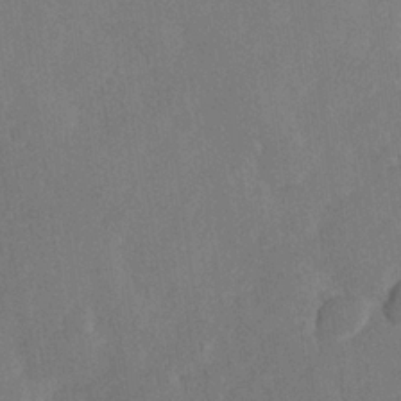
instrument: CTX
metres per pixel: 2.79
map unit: Hve
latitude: 24.1577
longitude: 144.9920
